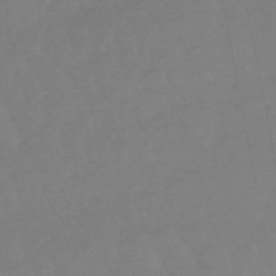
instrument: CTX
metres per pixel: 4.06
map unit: lHb
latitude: -49.0487
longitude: 78.5384
